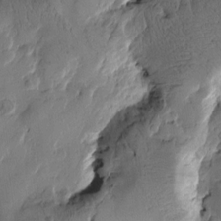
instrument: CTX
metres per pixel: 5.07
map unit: Htu
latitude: -3.1809
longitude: -177.3481
